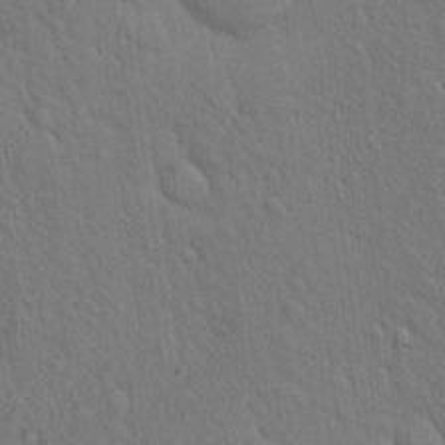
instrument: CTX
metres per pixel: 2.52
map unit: eHh
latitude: 18.7057
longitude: -62.1389
